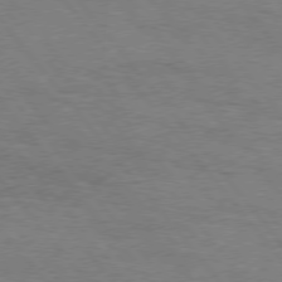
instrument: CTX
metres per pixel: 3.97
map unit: Hpe
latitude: 75.7261
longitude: -151.3481
